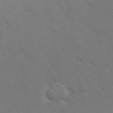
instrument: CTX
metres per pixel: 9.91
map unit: eHh
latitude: 18.4790
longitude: -63.1403
